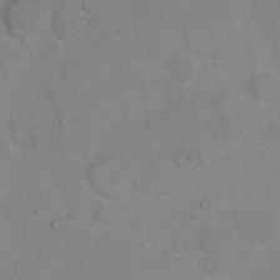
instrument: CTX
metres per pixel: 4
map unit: Hto
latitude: 15.6505
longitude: -40.4223
